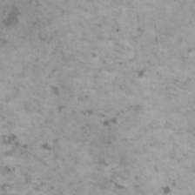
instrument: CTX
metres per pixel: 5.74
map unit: HNhu
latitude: 1.3481
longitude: 3.9745
